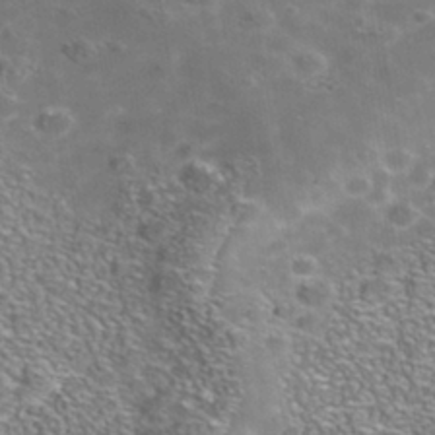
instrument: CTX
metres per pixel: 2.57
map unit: Nhe
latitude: -41.2754
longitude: -100.2145
